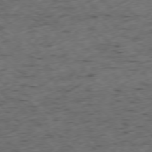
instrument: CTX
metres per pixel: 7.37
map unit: Ap
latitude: -77.5210
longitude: -60.0633
